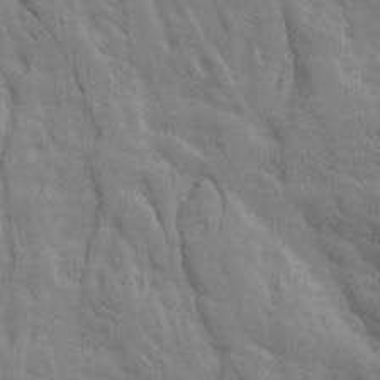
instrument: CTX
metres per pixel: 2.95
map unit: Ave
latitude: 14.9892
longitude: -130.2334
